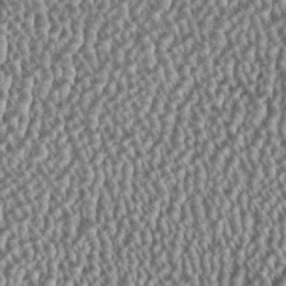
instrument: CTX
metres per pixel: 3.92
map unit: HNhu
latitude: -0.4062
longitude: 0.9353
